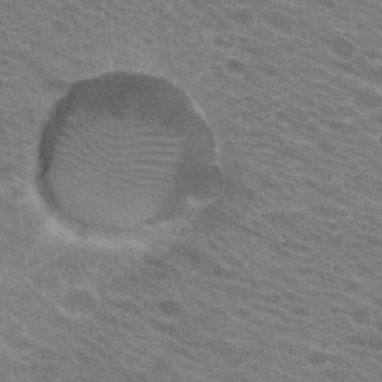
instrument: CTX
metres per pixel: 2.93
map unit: Hto
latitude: 21.7828
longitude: -38.2900
